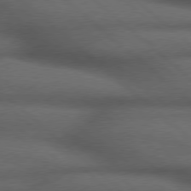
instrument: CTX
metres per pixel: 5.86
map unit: Hpe
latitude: 77.4237
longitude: -150.5545
